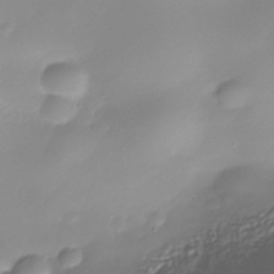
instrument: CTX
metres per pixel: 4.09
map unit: Nhe
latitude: -37.3698
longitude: -113.4615
